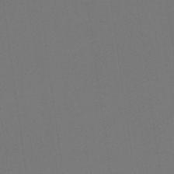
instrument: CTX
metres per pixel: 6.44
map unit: Hto
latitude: -7.9367
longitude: -49.2726
